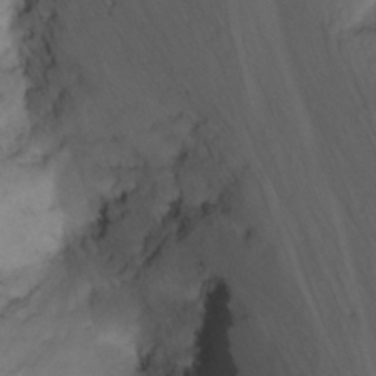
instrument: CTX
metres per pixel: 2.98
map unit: Nhu
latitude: -6.9541
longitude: -65.8016
